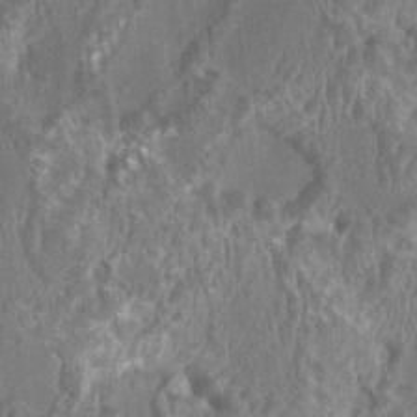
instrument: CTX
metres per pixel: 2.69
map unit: HNhu
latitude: 1.7827
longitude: 0.3307
